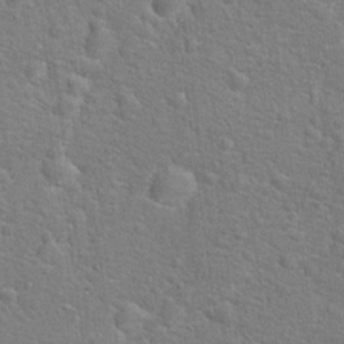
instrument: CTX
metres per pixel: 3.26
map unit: Hto
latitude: 17.2348
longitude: -42.9136
